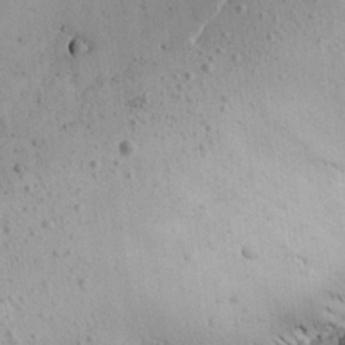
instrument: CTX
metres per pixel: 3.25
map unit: Aa
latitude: 23.5938
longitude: -127.8583
